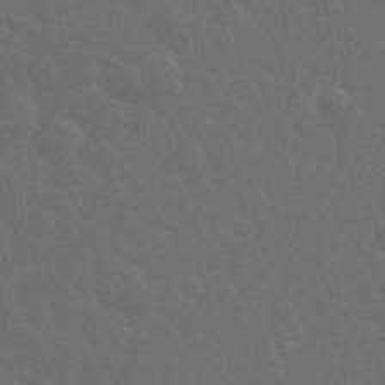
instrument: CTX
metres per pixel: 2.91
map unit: eHh
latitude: 33.7072
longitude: -60.8002
